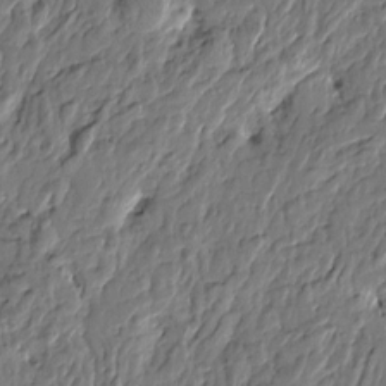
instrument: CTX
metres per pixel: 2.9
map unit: Htu
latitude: -5.1998
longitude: 178.9919
